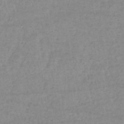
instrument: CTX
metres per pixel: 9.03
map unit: eHb
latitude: -33.7289
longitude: 70.5196
